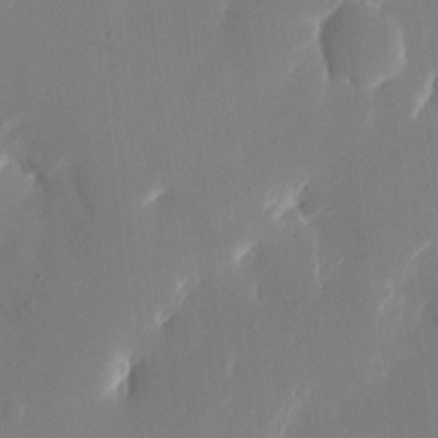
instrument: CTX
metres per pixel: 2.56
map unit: eHh
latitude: 11.0648
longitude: -67.8961
